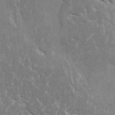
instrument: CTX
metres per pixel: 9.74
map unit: Htu
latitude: 2.9324
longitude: 142.2361
